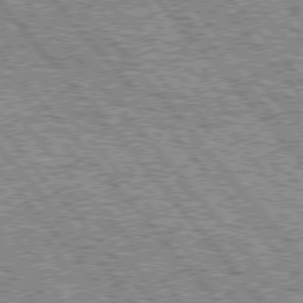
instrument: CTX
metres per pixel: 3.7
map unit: lApd
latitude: 76.0255
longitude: -75.2348
